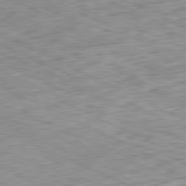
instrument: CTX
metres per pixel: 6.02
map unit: Ap
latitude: -81.4455
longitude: -82.9891
